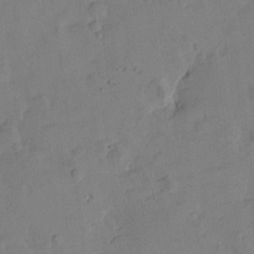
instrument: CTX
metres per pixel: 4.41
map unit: Htu
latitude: -3.1620
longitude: -176.1011
